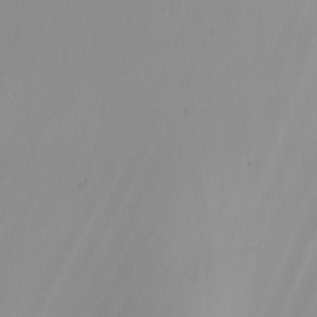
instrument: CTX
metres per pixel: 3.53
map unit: Nhu
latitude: -7.1620
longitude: -94.7058
